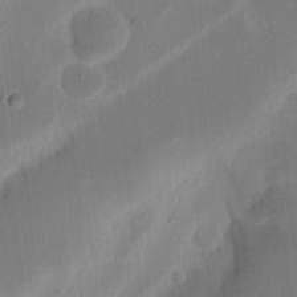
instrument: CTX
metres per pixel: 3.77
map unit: Nhu
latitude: 19.0269
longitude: -74.0255
